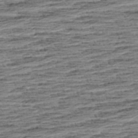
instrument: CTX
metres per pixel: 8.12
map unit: Aa
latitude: 8.2712
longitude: -137.7828
